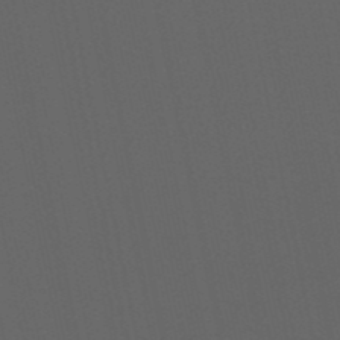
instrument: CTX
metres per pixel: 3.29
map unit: eHb
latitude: -50.8597
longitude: 71.3699
